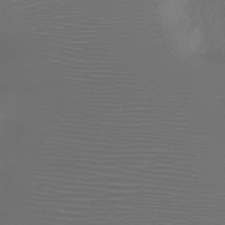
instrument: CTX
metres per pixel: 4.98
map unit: HNb
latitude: -47.9178
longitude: -41.5560
